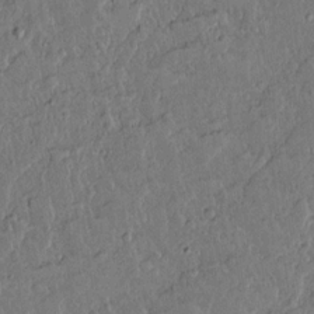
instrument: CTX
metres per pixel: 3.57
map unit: lAvf
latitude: 15.0270
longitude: -127.6883
